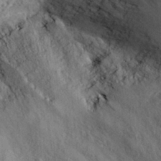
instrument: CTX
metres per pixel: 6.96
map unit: eHh
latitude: 30.3468
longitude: -71.5182
